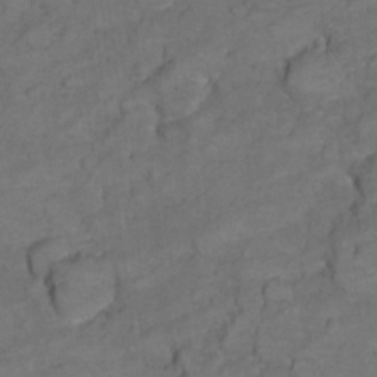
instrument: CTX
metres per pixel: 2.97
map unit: Ht
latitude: 5.7827
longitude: -36.4412
